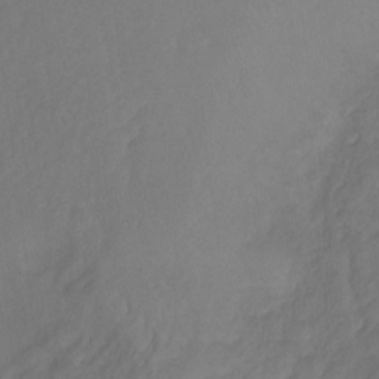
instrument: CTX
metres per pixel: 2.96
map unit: Ht
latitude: 1.0458
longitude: -34.7246
